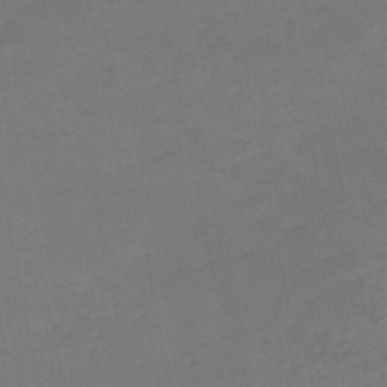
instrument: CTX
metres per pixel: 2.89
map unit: HNb
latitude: -52.9541
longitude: -51.8772
